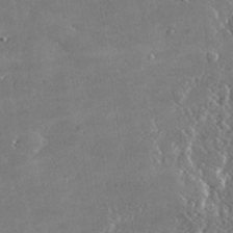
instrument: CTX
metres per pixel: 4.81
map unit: lHvf
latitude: 31.1781
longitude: -93.7827
